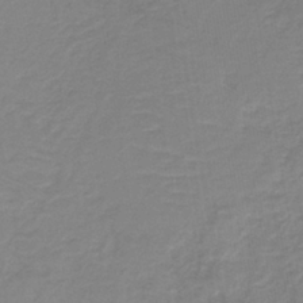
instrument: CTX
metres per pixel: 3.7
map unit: lHb
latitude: -40.6140
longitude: 52.5951
